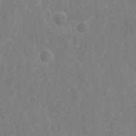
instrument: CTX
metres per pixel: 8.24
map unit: eHh
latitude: 9.7828
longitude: -71.6127
